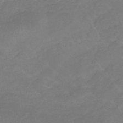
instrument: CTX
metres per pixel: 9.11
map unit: eHb
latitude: -30.9164
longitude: 68.1605
